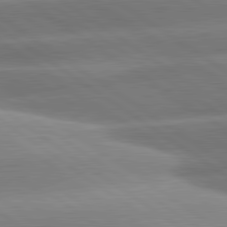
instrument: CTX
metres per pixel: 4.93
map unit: lApd
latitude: 81.1781
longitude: -158.0633
